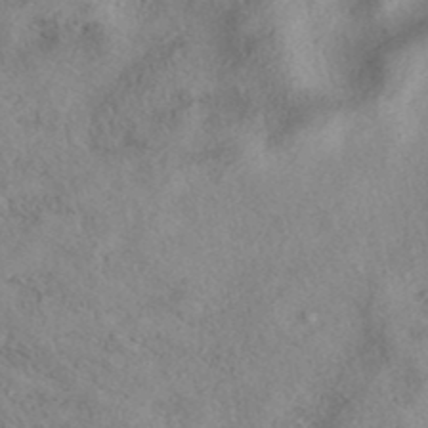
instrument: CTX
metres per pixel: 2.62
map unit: eAb
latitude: 39.1214
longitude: 112.9164
